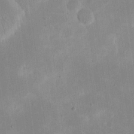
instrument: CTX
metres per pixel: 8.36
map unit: eHh
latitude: 19.9906
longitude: -69.9150
